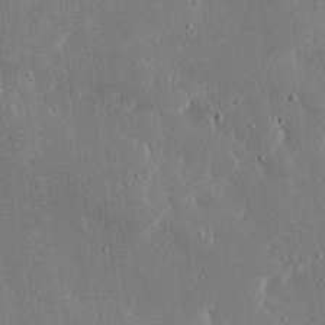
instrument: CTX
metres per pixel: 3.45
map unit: Ave
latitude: 17.3293
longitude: -139.8016
